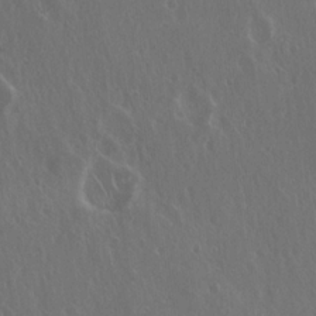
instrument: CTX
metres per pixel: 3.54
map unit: Hto
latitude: 19.3481
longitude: -56.8380
